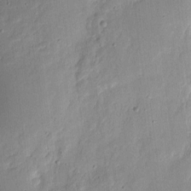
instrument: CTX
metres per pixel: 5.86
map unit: eHh
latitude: 8.8002
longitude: -72.0255
